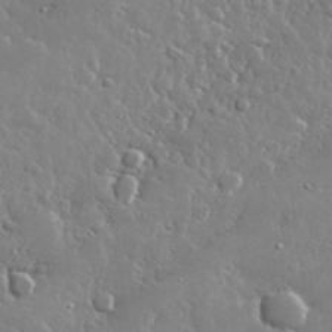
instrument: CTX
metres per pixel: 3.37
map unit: lHvf
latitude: 32.8758
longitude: -92.8947
